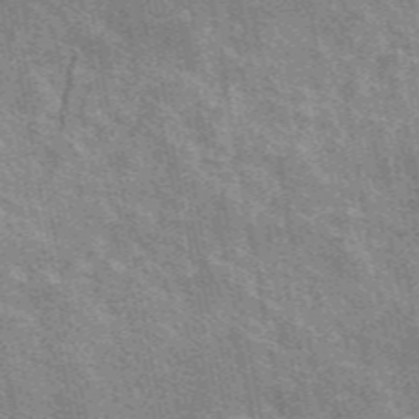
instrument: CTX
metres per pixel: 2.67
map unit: eAb
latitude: 49.0269
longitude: 114.8408
